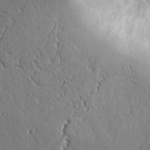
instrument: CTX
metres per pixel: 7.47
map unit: Aa
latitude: 9.8961
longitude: -130.0633
